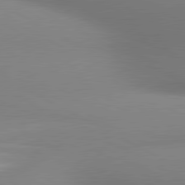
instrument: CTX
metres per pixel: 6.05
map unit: lApd
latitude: 80.9703
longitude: 135.3699
